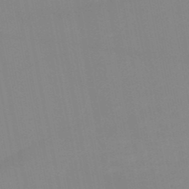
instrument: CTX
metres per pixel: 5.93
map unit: HNb
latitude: -49.4455
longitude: -40.5545
